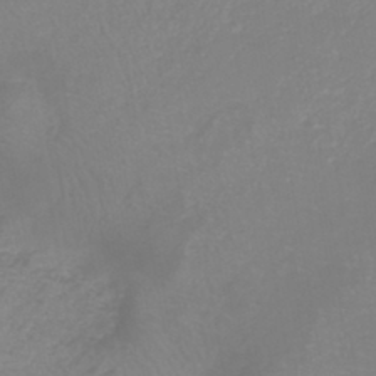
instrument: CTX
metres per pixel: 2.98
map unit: lHb
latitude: -41.1053
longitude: 65.1242
